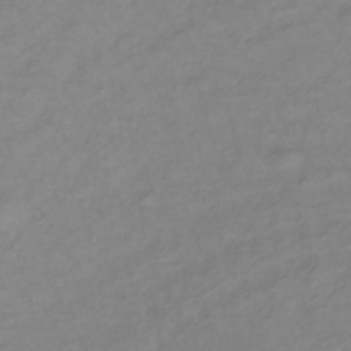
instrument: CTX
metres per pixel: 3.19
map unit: lHb
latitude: -34.9920
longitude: 72.2928
